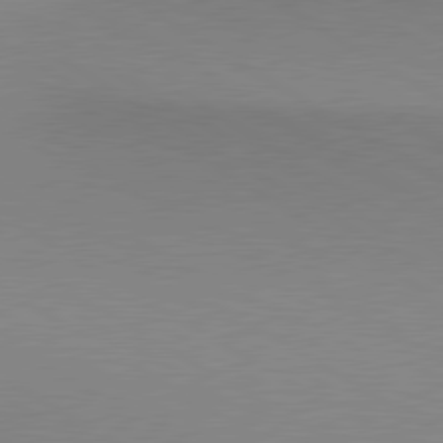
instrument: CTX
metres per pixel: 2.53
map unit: lApd
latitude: 80.3089
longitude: 156.2928
